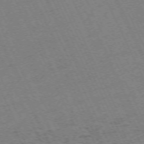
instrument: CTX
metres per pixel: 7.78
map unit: Hpe
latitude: -70.9920
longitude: 12.9164
